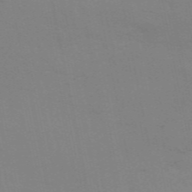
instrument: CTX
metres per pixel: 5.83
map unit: ANa
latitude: 49.0269
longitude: -74.1956
